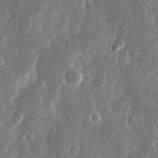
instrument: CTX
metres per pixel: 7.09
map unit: eHh
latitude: 12.8758
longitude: -72.3090
